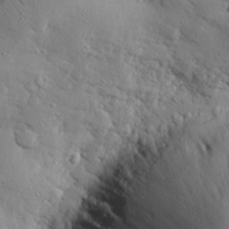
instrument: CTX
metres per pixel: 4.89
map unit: eHh
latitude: 26.9325
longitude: -78.1767
